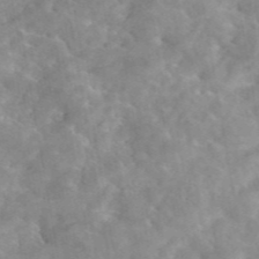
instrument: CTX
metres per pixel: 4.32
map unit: eAb
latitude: 45.0458
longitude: 126.3684
